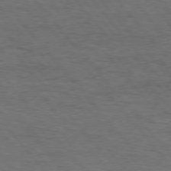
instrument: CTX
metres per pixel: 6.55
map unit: Hpe
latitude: 75.9339
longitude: -157.4237
